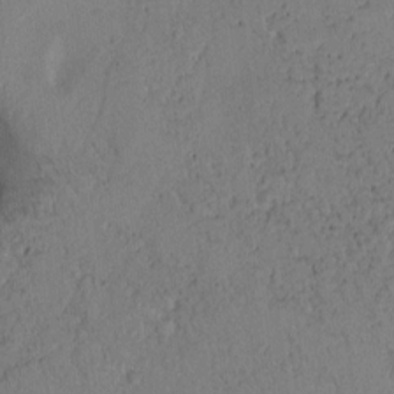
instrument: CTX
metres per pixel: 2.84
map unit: Htu
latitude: -0.8975
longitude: 170.2929
